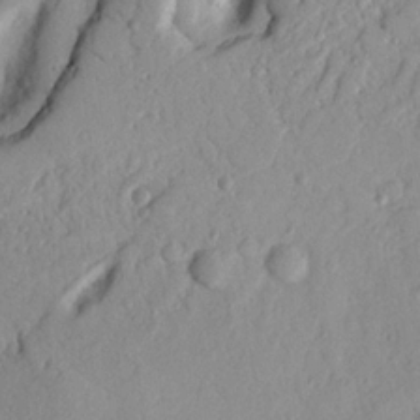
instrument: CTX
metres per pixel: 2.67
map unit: Nhu
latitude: 19.8205
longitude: -77.3103
